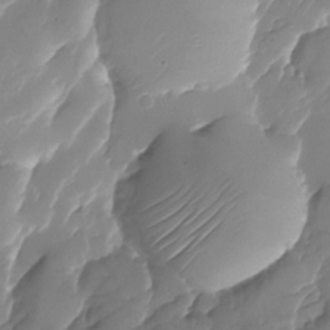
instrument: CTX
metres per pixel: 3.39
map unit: Nhu
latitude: -23.8612
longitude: -71.5938
